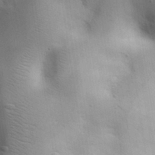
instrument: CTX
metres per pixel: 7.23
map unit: Aa
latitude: 30.7058
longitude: -145.1214
